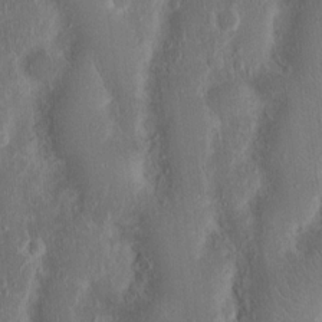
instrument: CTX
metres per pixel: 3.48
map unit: Ht
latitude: 12.8002
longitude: -75.1025
